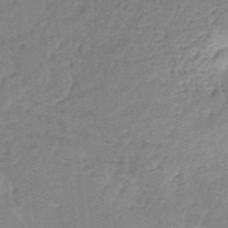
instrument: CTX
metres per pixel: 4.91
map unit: lHb
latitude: -35.2754
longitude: 60.1417
